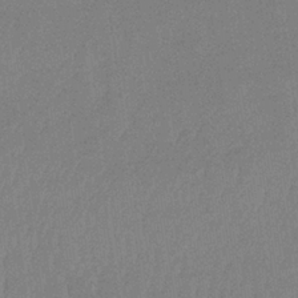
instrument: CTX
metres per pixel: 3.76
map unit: lHb
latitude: -34.1984
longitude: 68.2172
